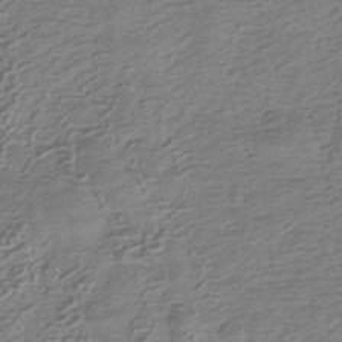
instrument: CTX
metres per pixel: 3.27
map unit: HNhu
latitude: -41.8422
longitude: 99.2376
